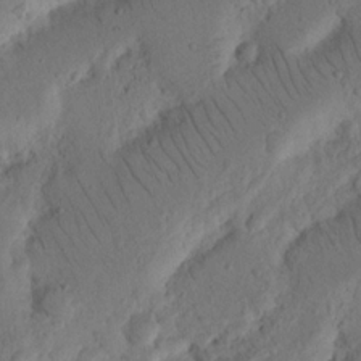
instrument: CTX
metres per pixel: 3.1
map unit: Nhu
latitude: 16.0633
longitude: -75.3104
